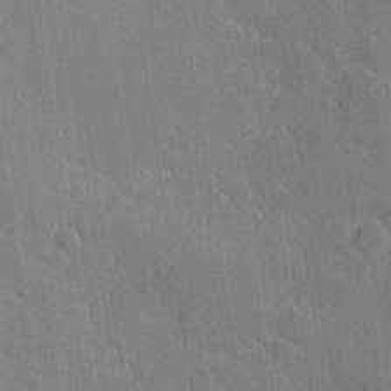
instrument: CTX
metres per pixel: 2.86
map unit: lHvf
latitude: 27.4049
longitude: 143.7099
